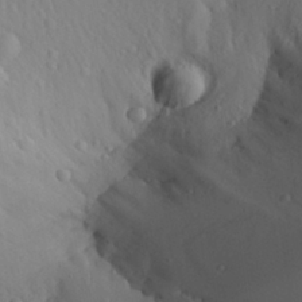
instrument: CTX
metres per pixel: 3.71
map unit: Aa
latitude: 27.2348
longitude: -137.1592
